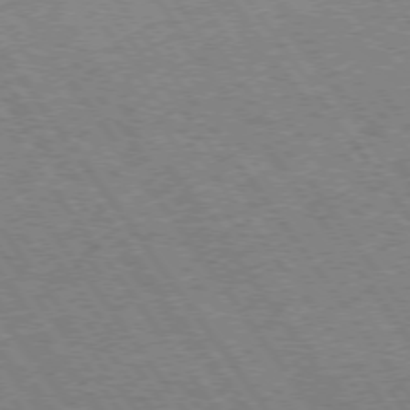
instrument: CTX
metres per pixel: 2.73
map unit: Hpe
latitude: 73.2726
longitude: -140.8380
